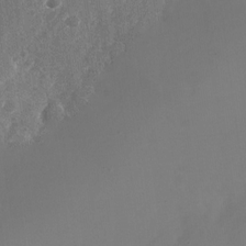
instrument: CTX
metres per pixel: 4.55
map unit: Nhu
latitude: -26.5195
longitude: -71.6505
